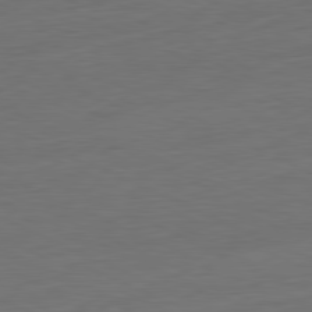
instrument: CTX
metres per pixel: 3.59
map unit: Ap
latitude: -81.4644
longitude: -75.1025
